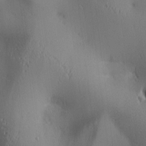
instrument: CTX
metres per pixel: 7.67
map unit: lAa
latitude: 2.3656
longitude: -116.8947
